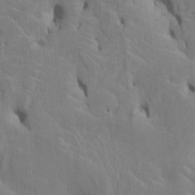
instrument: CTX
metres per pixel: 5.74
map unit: Htu
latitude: -6.5384
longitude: 144.7274
